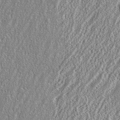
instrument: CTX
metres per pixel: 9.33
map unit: eHh
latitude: 34.9702
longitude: -132.1578
